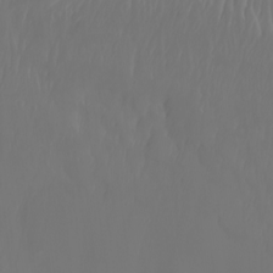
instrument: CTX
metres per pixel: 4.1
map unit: Nhu
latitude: -8.1228
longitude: -81.8394
